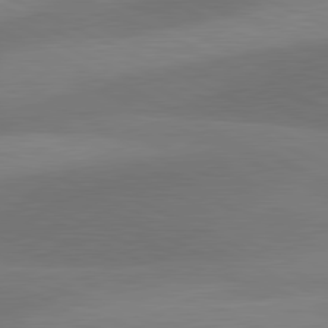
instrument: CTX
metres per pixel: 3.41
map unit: lApd
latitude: 81.0836
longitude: 126.1038
